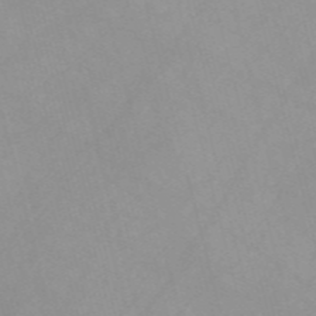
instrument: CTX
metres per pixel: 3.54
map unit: Nve
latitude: -57.4265
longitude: 59.5966
